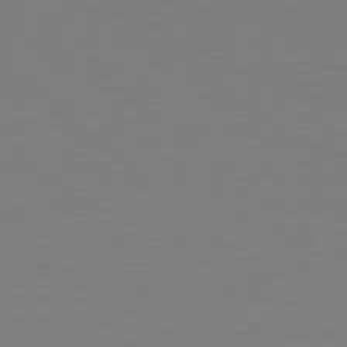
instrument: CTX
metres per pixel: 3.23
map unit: Hpe
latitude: 78.7813
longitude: -167.6505
